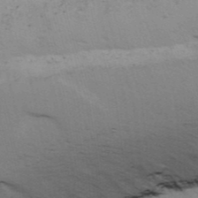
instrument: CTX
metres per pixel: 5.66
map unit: Ave
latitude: 13.2537
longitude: -102.3089
